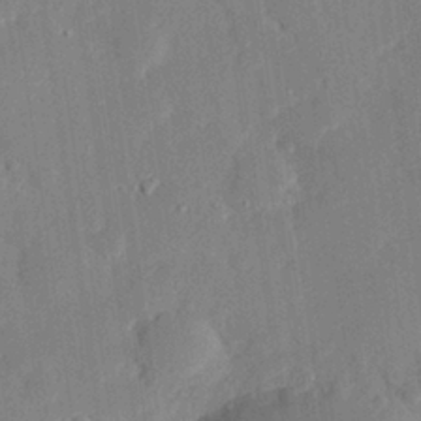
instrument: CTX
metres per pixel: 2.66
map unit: eHh
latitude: 28.1200
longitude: -82.1388
